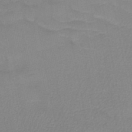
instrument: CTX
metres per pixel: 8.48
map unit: HNb
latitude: -48.9353
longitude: -50.3278
